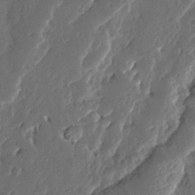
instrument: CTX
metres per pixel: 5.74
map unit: Ave
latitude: 14.6113
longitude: -138.2333
